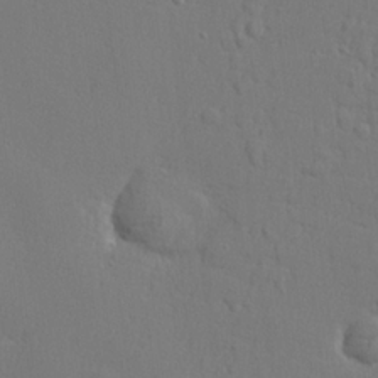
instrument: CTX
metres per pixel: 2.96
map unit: lHvf
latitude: 23.4048
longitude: 141.7289
